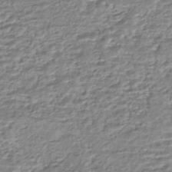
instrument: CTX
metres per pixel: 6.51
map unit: HNhu
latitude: -44.2173
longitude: 101.2375
